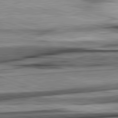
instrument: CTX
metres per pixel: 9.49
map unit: lApd
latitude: 82.7246
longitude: 160.3306
